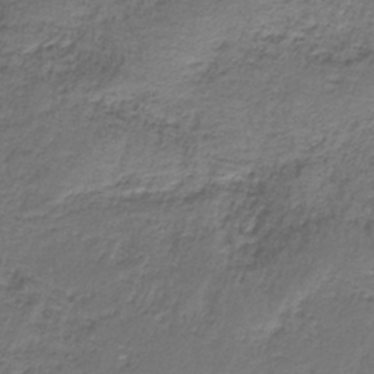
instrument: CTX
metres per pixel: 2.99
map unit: HNb
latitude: -35.6155
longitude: 58.5573
